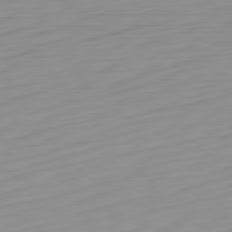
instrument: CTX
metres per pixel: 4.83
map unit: Hpe
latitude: -82.2550
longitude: 16.8030
